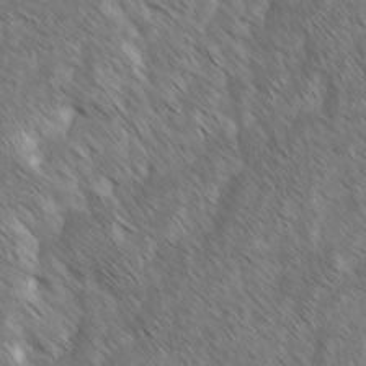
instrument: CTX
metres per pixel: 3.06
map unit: lAvf
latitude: -2.0849
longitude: -114.1388
